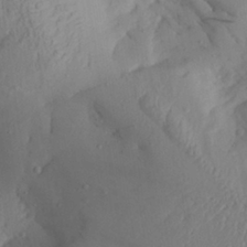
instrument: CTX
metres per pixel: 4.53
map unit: Aa
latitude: 28.1389
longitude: -133.9528
